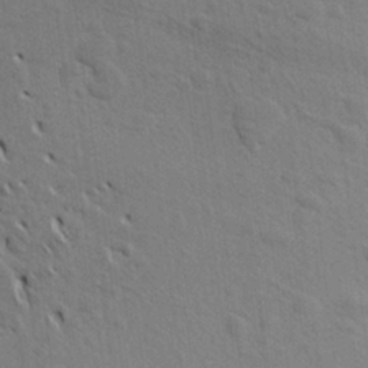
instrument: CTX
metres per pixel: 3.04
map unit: Aa
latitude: 27.4238
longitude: -143.6127
